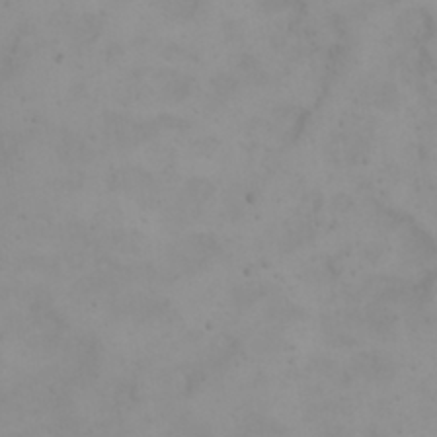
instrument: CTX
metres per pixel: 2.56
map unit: eHh
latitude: 21.8961
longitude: -64.8191
